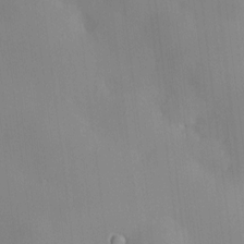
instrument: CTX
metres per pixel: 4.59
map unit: HNhu
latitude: 9.0081
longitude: 10.4629
